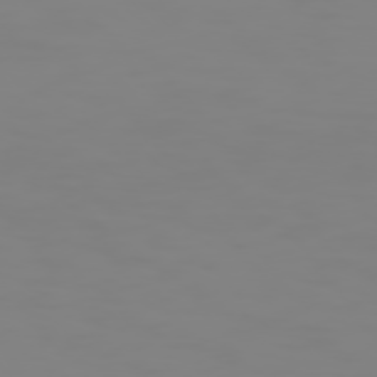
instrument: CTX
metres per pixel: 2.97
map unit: Hpe
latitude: 74.4790
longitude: -127.3860
